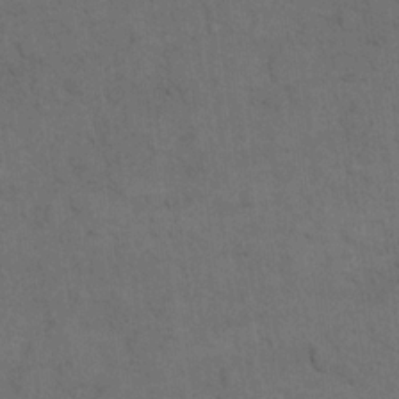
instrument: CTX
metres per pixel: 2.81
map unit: eHh
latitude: 18.7246
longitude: -63.4805
